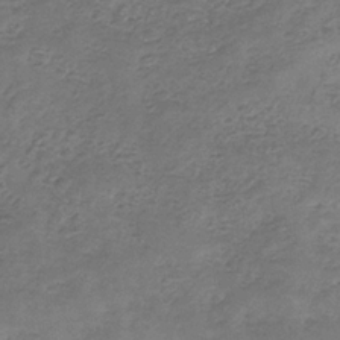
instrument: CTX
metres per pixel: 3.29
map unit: HNb
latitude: -32.1039
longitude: 59.5399
